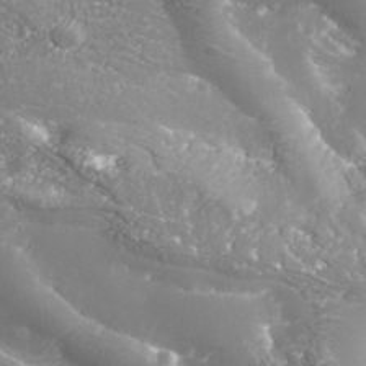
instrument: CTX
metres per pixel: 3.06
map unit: Nhe
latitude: -36.2739
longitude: -91.0270
